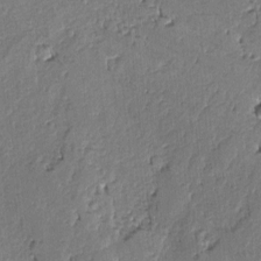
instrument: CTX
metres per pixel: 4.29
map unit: lAvf
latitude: -5.0864
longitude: -113.6316
